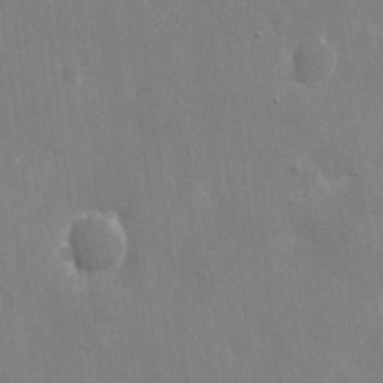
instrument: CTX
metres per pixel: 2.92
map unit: eHh
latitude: 10.1389
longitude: -70.3089
